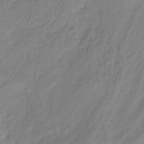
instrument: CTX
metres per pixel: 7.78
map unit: HNhu
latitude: -28.7274
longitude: 67.6911
